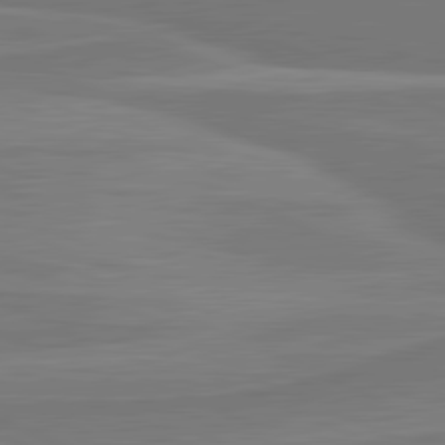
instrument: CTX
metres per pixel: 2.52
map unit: lApd
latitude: 81.6883
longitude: 169.5210
